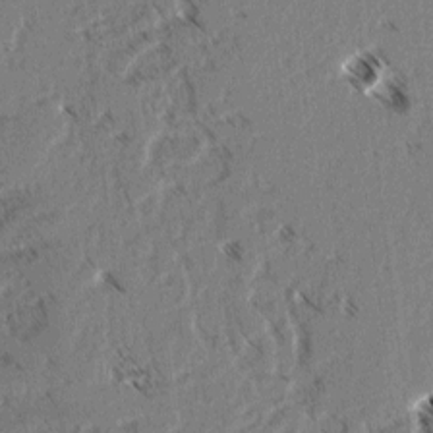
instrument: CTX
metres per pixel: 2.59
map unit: lAvf
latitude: 3.5938
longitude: -105.7639
